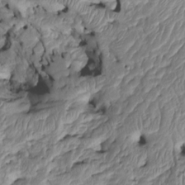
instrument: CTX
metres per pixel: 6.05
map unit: Htu
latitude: -6.4818
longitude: 154.5573
